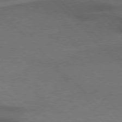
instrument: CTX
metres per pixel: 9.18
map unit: Hpe
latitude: 76.7813
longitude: -156.4223
